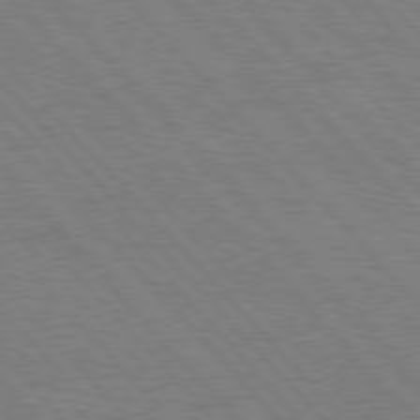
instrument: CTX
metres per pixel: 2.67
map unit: Hpe
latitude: 77.0080
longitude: -153.9339
